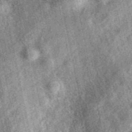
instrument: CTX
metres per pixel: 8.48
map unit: eAb
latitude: 39.2348
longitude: 109.3321
